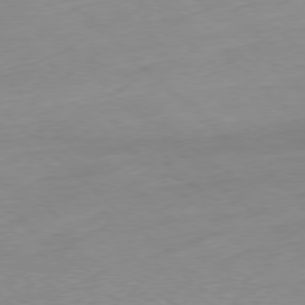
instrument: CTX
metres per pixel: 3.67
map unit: Hpe
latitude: -79.0864
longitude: 9.0297
